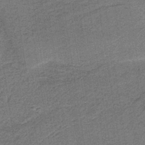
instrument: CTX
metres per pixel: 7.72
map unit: HNb
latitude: -37.7099
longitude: 54.4629
